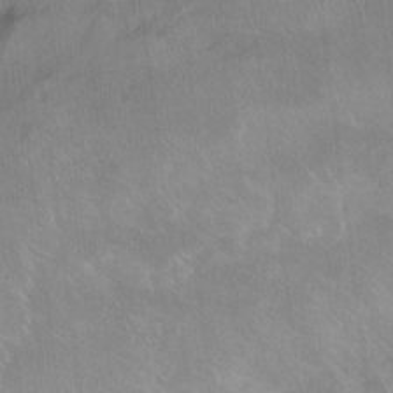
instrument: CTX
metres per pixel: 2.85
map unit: Ht
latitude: 5.2348
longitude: -36.8758
